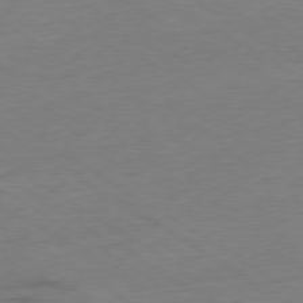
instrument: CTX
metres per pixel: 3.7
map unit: Ap
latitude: -78.5007
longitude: -58.2523
